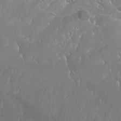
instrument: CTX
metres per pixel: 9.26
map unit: Ht
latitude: -15.5777
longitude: -44.3089
